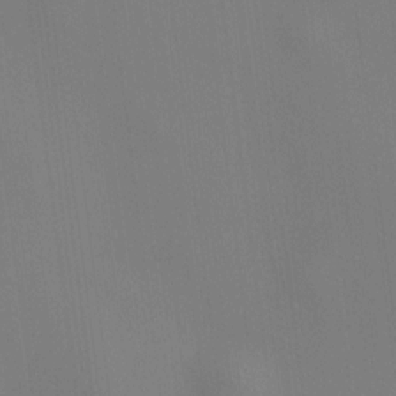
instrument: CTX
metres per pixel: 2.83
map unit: HNhu
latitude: 8.6113
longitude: 14.7841
